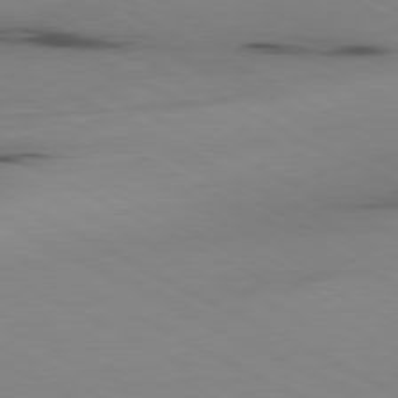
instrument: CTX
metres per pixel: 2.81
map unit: Ap
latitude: -80.5952
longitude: -94.8569
